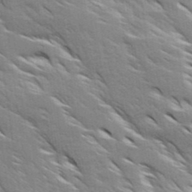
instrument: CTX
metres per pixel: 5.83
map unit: Ave
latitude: 17.2348
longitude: -129.4615
